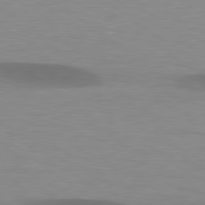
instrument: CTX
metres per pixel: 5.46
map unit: lApd
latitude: 79.0837
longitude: -47.8395
